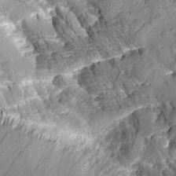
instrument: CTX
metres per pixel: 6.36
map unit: Aa
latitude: 9.2537
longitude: -128.6301
